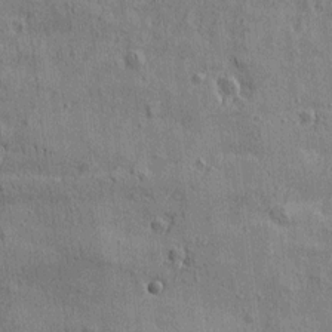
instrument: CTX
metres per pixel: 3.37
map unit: Htu
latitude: 0.6868
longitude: -175.7261
